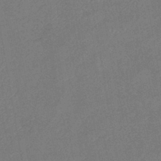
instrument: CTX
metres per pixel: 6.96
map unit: eHb
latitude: -41.5210
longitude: 79.8233
